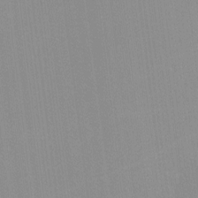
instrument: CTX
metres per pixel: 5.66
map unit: lHvf
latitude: -12.3495
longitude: -103.2915
